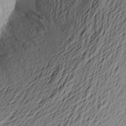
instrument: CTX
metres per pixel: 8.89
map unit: Aa
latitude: 23.5749
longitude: -149.8205
